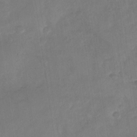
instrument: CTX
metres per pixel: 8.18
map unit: Nhu
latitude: -29.3888
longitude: -62.4412
